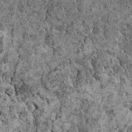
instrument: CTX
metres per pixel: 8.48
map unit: HNhu
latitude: 0.4034
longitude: 3.6910
